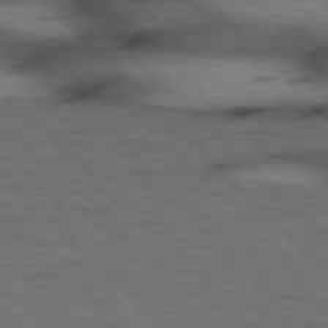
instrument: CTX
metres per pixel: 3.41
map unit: Hpe
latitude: 77.1025
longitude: -154.5735
